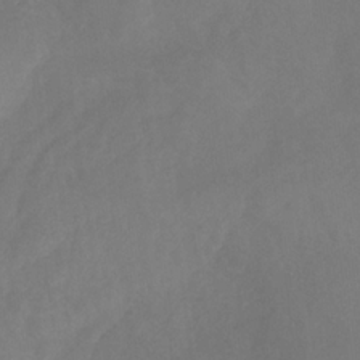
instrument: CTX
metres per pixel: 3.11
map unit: HNb
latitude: -30.9730
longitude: 64.1606
